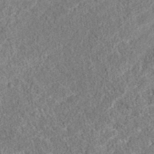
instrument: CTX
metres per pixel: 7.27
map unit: eAb
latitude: 36.4412
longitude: 112.2740
